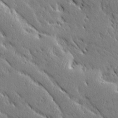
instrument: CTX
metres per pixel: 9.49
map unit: Ave
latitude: 20.4790
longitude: -136.2523
